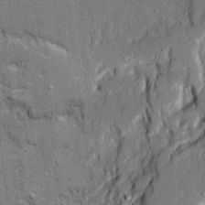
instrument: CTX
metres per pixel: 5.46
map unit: Ave
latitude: 20.0633
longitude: -128.5735
